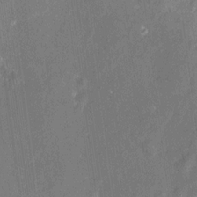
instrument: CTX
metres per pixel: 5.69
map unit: HNhu
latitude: 11.7261
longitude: 8.9731
